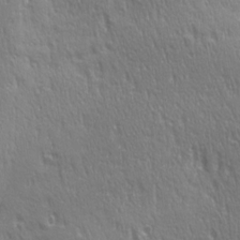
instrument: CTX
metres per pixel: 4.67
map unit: Ave
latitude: 21.6505
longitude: -135.5938
